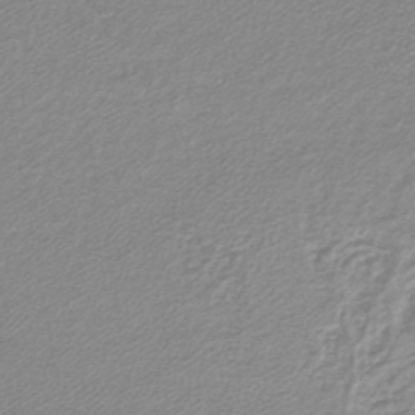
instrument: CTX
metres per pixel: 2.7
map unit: lHb
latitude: -41.5777
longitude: 62.4062
